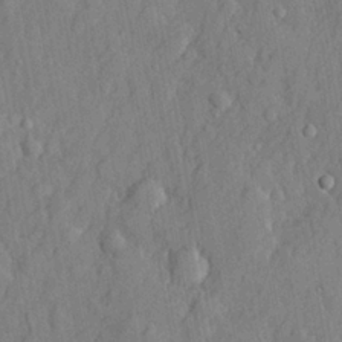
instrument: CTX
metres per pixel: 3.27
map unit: lHvf
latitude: 21.8773
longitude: 143.8233
